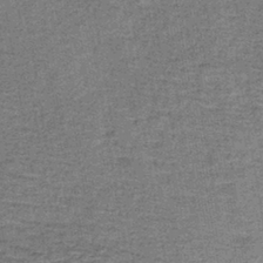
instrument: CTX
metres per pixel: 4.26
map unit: lHb
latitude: -40.3873
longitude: 58.7085
